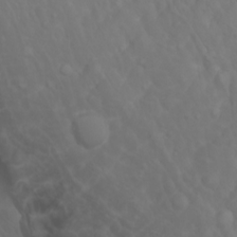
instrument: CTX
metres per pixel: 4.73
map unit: Nhu
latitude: -4.6140
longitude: -86.7246
